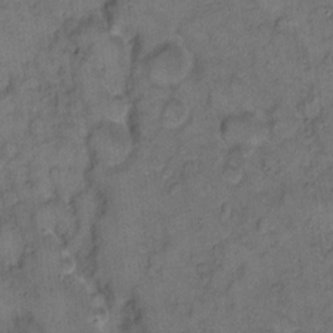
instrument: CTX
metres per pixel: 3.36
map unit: eHh
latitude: 11.2726
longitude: -63.4994
